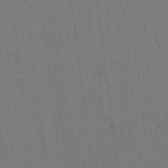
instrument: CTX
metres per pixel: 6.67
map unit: lAvf
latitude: 9.0270
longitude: 164.8786
